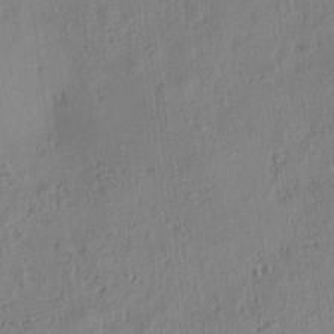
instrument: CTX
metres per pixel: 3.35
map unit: lAa
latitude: 5.7072
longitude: -114.5923
